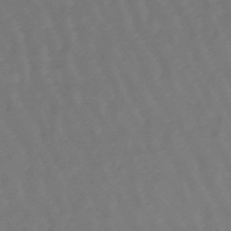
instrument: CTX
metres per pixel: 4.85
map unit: eHb
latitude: -46.9541
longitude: 81.6344
